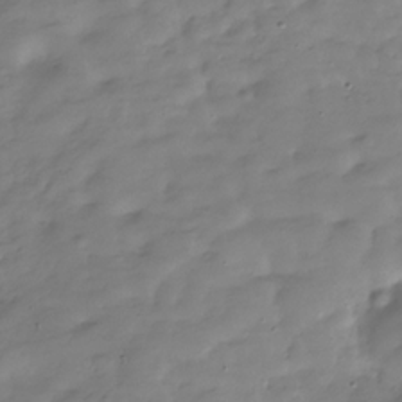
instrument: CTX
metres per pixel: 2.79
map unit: Hve
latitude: -30.4251
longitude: 91.0487
